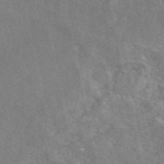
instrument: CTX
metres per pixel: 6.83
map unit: eAb
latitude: 48.7435
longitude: 112.5196
